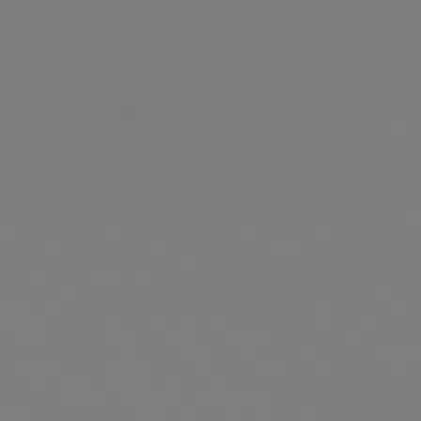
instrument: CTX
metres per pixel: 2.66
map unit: Hpe
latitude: 75.5938
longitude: -123.9717
